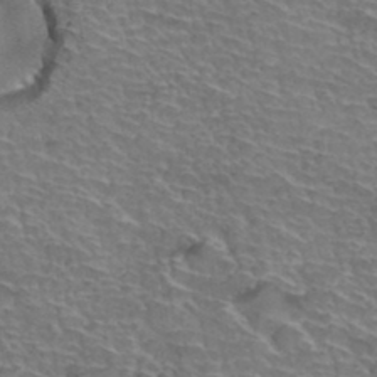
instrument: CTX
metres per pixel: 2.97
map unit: Hto
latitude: 35.1781
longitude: -44.8569
